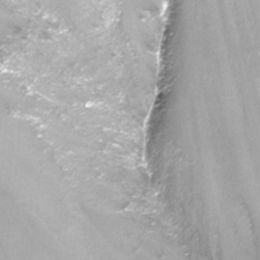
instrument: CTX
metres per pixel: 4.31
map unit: Nhu
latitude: -13.8611
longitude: -69.9906
